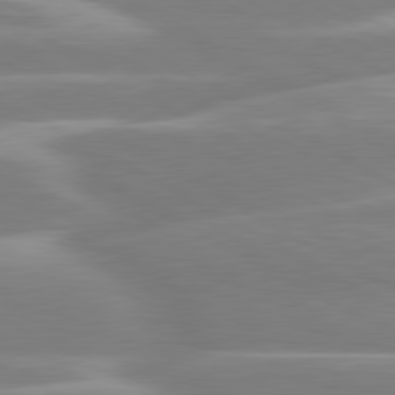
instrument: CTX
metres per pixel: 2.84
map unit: lApd
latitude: 80.6301
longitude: -128.8947
